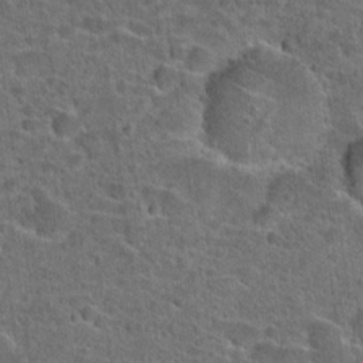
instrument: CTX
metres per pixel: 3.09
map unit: Hto
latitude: 22.2145
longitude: -45.9717
